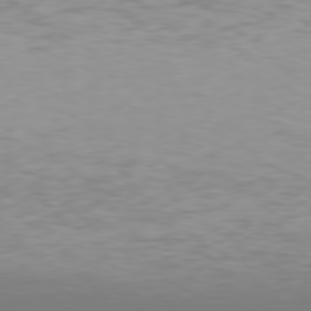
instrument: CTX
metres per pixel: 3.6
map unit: Hpe
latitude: 78.2334
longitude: -134.9136
